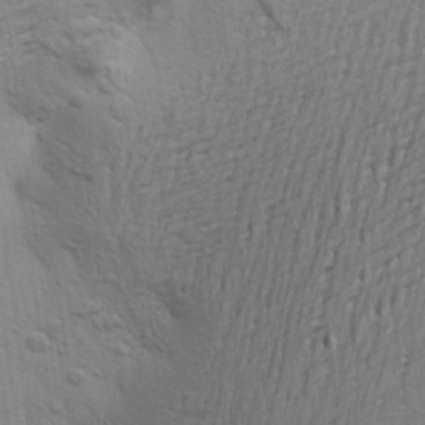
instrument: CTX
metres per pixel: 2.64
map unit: Aa
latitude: 23.4237
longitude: -150.1955
